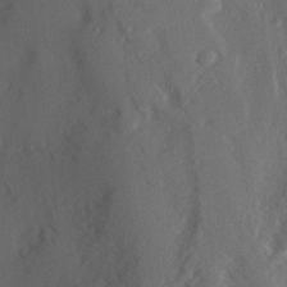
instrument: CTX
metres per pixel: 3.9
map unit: Hve
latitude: 12.5357
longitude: -89.7828
